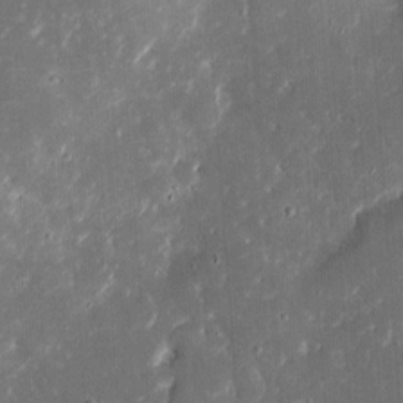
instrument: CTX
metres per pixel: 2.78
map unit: eHh
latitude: 5.0080
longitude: -70.2900
